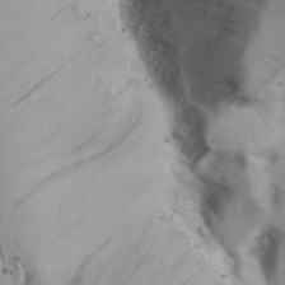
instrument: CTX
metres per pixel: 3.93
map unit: Ave
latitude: 8.8947
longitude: -105.6316
